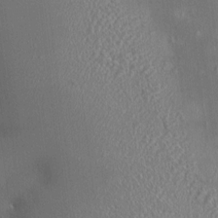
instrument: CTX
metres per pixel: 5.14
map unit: HNhu
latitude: 4.2900
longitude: 7.9178
